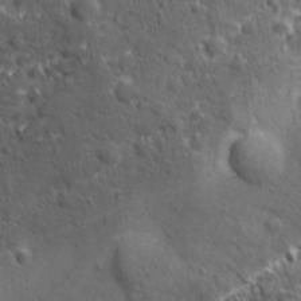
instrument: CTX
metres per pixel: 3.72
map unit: Ave
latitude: -9.9367
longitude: -119.6505
